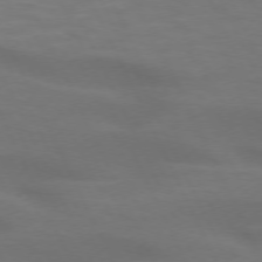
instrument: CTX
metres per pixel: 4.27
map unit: lApd
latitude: 73.0459
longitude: -48.9703
